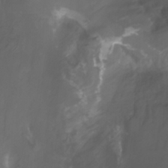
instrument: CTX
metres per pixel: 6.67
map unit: Nhu
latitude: -7.8989
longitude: -77.1214
